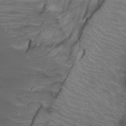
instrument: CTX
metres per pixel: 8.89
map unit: Htu
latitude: -4.7085
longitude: -88.0255
